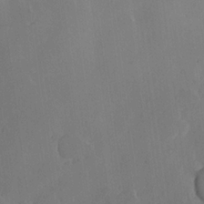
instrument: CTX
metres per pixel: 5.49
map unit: Hve
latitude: 22.4601
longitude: 146.7085
